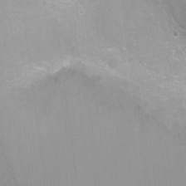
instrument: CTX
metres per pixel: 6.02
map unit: Nhu
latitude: -8.3495
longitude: -43.2726
